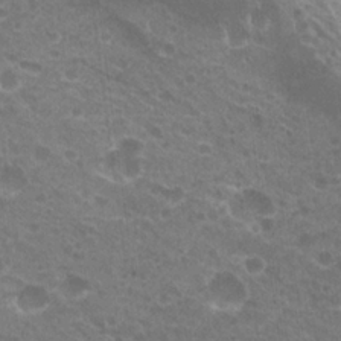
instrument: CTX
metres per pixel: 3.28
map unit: Hto
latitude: 20.9892
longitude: -34.2900
